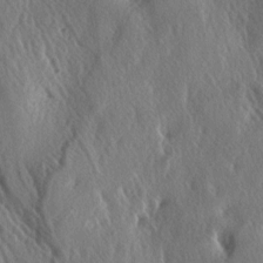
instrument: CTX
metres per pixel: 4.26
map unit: lAa
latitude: -5.1431
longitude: -125.2159
